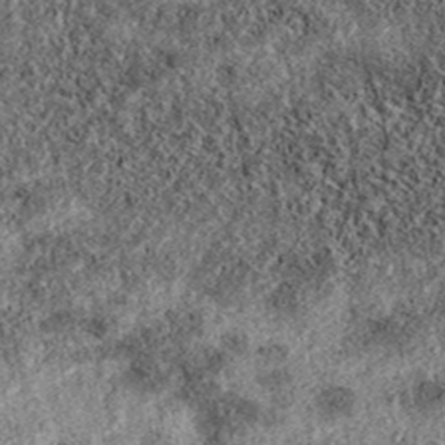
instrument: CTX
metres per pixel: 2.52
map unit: eAb
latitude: 38.5357
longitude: 106.7085
